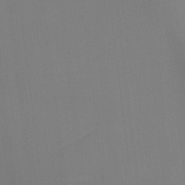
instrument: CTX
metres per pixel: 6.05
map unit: Hto
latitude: -8.0850
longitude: -50.2333
